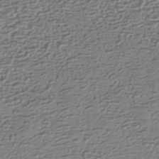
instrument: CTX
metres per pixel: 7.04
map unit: HNhu
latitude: -42.7274
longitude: 100.1227
